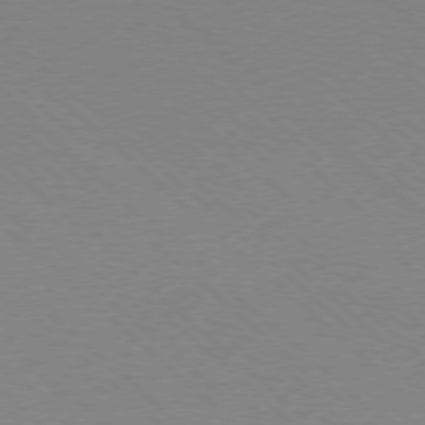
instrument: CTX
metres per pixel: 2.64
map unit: Ap
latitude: -78.1228
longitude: -91.3671
